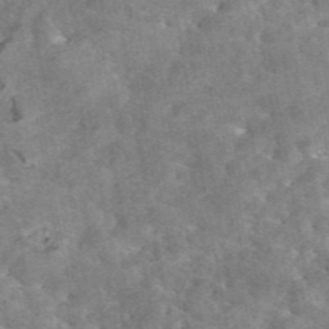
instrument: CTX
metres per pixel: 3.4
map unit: eAb
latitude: 45.0269
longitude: 124.5952
